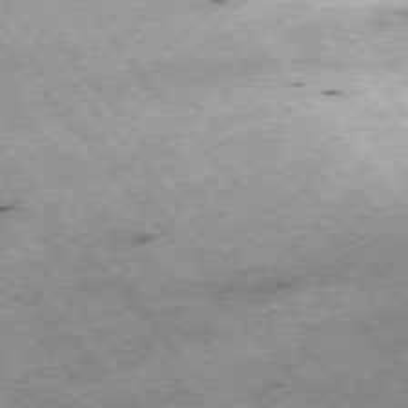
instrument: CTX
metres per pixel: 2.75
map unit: Hpe
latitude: -75.7667
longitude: -17.8961
